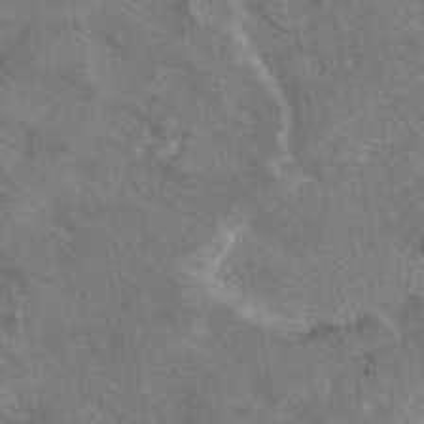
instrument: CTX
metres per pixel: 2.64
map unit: eAb
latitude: 45.1592
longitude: 109.0864
